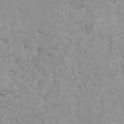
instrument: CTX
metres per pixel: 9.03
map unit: HNhu
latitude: 0.2522
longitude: 3.9178
